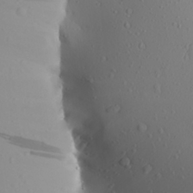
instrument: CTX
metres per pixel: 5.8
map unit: Aa
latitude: 24.6868
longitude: -144.4601
